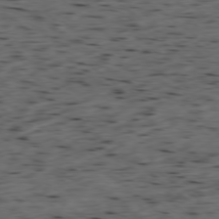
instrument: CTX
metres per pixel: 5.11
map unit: Ap
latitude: -78.7463
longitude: -90.1389
